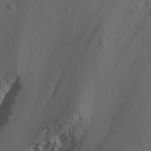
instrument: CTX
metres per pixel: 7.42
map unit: Ave
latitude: 22.8947
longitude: -136.8380
